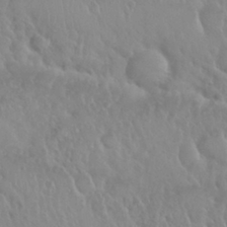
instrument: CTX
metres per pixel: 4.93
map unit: Nhu
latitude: 29.4993
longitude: -55.8205
